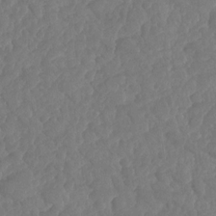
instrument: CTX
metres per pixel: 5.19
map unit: HNhu
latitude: -24.8597
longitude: 50.1039
